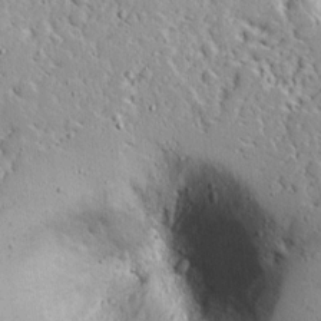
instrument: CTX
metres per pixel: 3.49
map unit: Ave
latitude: 12.7813
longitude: -138.2900
